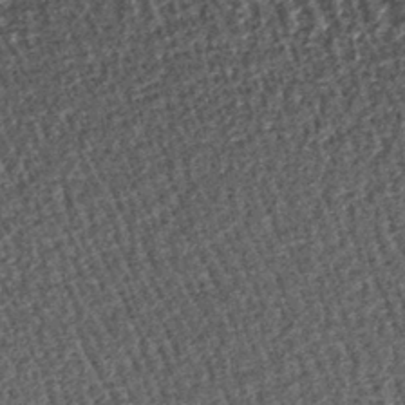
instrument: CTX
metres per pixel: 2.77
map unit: lHb
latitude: -39.6722
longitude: 64.1228
